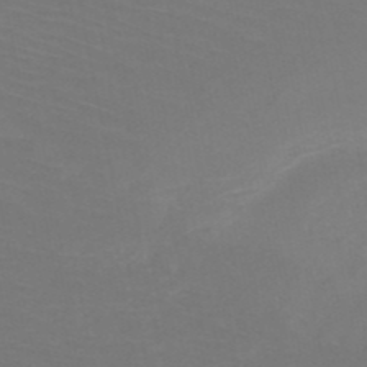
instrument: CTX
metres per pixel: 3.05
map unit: HNb
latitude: -50.0661
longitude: -44.1200
